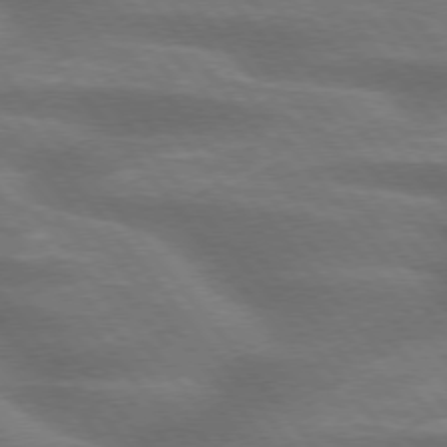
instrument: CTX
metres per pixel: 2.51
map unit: lApd
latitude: 75.4238
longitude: -58.0822
